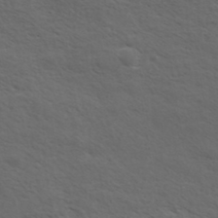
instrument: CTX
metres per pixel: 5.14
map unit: eHh
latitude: 36.8947
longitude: -139.1592
